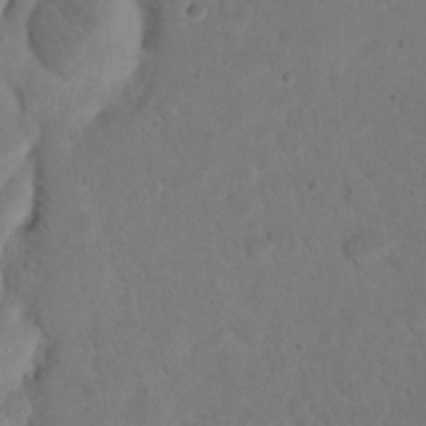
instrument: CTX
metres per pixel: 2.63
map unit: eHh
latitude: 20.2523
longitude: -62.9703
